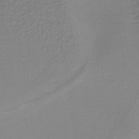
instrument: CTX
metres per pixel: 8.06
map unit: lHb
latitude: -40.3306
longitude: 53.2187
